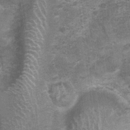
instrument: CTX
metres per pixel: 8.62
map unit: Nhu
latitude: 1.3670
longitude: -17.4615
